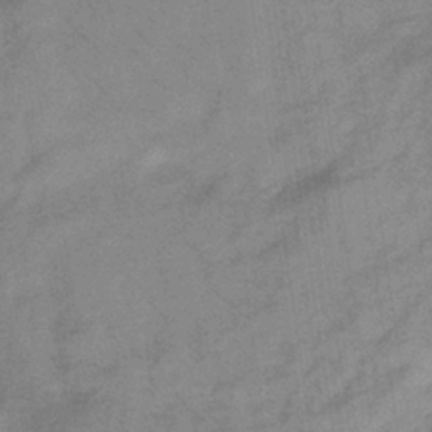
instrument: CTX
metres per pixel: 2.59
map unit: lHb
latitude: -34.8597
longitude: 70.1606
